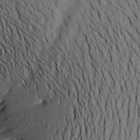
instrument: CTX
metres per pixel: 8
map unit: Aa
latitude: 19.8016
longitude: -146.2901
